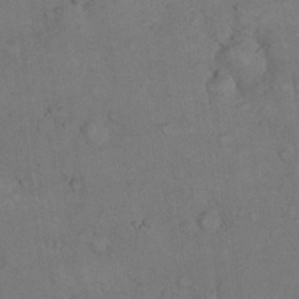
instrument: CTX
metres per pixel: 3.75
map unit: eHh
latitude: 19.2915
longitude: -61.7449
